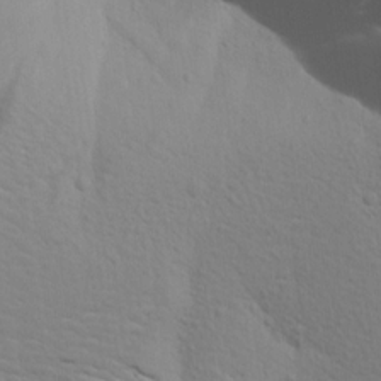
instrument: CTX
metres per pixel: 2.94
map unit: Aa
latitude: 17.2348
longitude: -144.8947
